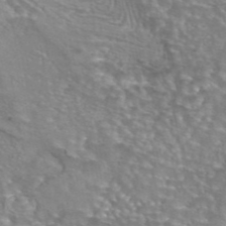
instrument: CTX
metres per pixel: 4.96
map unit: eAb
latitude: 44.7624
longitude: 103.9556
